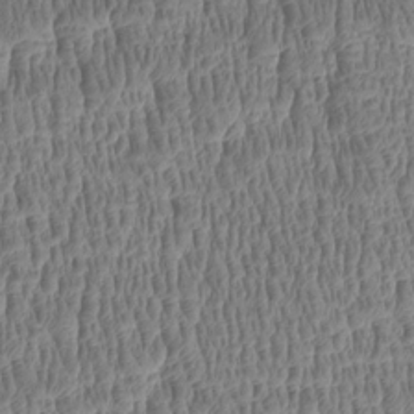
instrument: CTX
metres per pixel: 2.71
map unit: Htu
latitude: -4.4251
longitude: 177.2565
